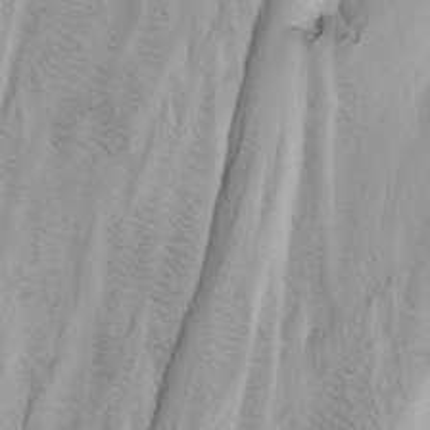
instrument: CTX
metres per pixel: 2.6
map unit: Nhu
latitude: -2.9730
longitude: -73.7072
